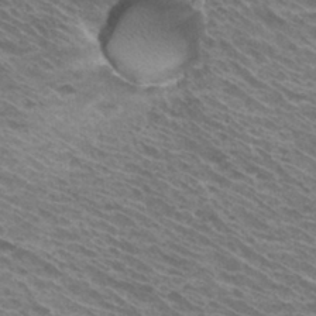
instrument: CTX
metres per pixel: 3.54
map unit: Hto
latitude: 32.9514
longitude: -40.8757
